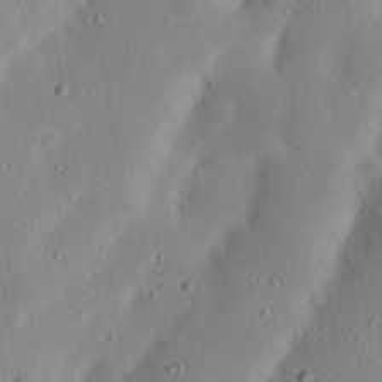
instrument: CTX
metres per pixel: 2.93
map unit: Nhu
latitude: 23.4237
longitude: -72.8758
